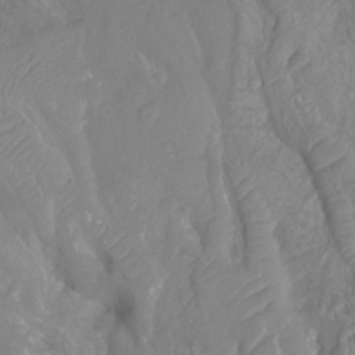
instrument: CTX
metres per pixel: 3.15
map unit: Ht
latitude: -4.6329
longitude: -26.6869
